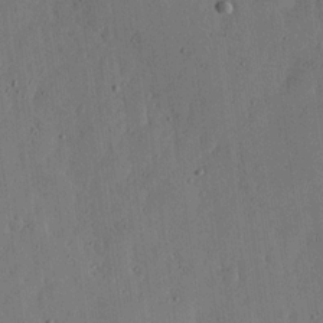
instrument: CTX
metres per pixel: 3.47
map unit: lHvf
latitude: 18.9513
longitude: -114.6301
